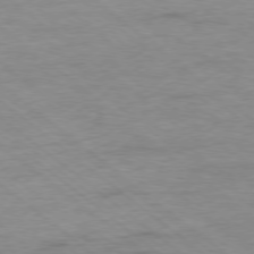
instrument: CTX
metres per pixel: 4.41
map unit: Ap
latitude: -78.0283
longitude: -83.2537
